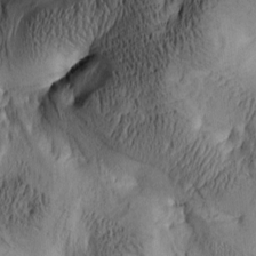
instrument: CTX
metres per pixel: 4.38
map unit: lAa
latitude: 5.4615
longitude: -113.6505
